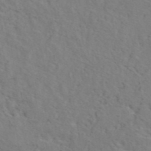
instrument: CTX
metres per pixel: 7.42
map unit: eAb
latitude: 44.6301
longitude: 112.9731
